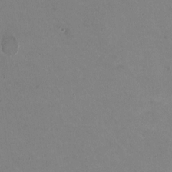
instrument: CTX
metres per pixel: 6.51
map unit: HNhu
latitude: -1.5966
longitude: -3.5560
